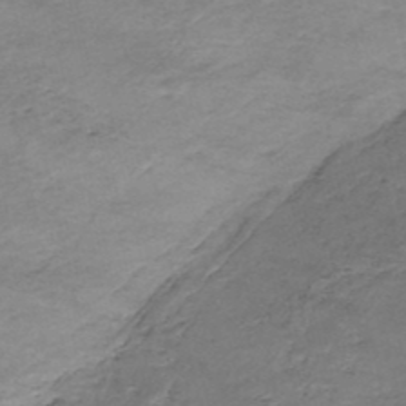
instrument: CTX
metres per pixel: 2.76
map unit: Nhe
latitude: -48.1417
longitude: -171.1970
